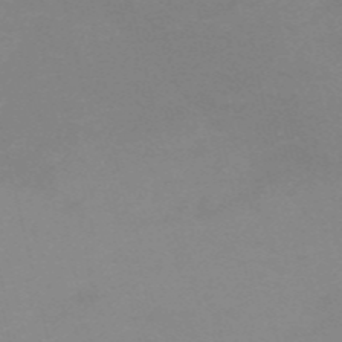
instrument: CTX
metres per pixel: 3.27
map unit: HNb
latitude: -55.8423
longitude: -41.0458
